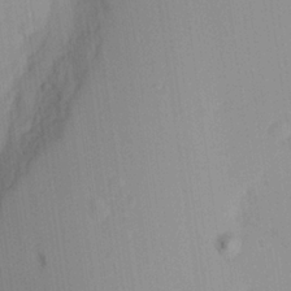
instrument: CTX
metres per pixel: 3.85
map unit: Aa
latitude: 24.2144
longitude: -136.1578
